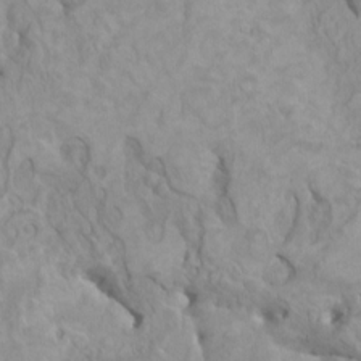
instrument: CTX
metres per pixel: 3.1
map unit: HNhu
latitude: 3.7638
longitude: -2.6679
